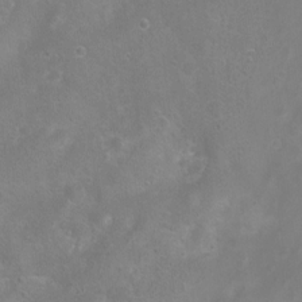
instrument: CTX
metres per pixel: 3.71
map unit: Ht
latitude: 4.4034
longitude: -20.4601
